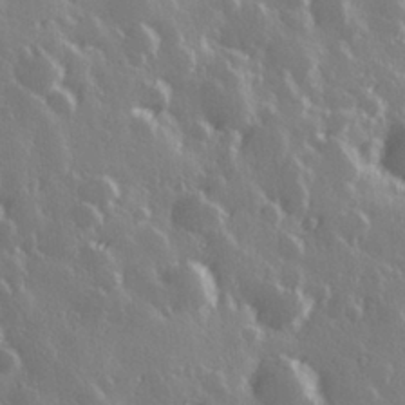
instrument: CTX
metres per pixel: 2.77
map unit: Hve
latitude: 28.6301
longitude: 147.1053
